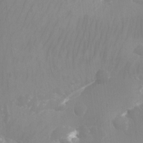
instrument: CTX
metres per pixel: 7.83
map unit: Aa
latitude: -12.6330
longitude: -67.6316
